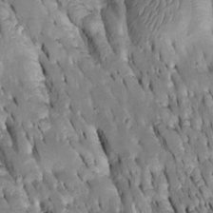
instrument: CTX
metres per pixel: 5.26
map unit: Htu
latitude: -1.9745
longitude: 149.5966
